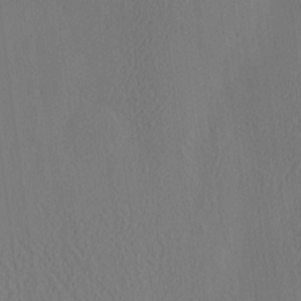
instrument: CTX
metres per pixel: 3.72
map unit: eHh
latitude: -3.1242
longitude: 18.5574
